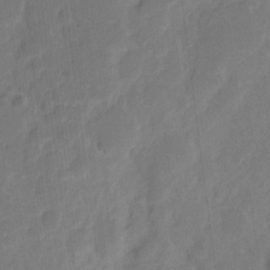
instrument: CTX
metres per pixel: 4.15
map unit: eHh
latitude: 8.4034
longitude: -65.4237
